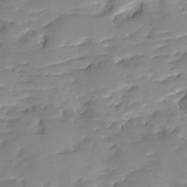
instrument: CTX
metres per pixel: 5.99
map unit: Ave
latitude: -8.7463
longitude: -117.2726
